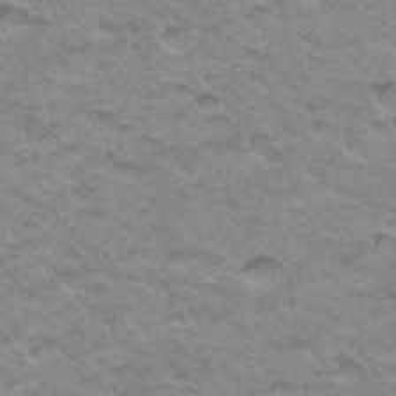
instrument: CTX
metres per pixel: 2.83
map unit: Hto
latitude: 34.3845
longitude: -48.3845
